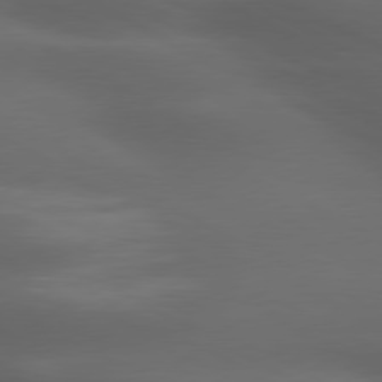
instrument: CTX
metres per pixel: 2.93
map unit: lApd
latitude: 79.6127
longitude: -119.8583
